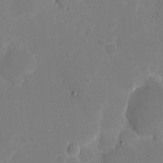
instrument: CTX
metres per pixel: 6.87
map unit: eHh
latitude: 6.8002
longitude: -66.5356
